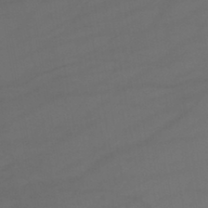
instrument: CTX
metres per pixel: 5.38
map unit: lHb
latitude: -43.5210
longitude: 75.0298
